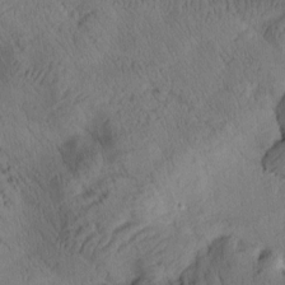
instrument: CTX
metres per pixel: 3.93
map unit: Htu
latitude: 2.6868
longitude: 177.8611
